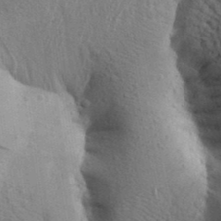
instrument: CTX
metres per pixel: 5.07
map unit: Aa
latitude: 26.1578
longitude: -148.6113
